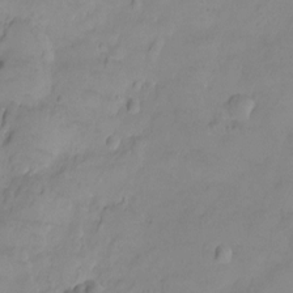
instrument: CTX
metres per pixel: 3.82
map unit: Ht
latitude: -9.0486
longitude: -35.8772
